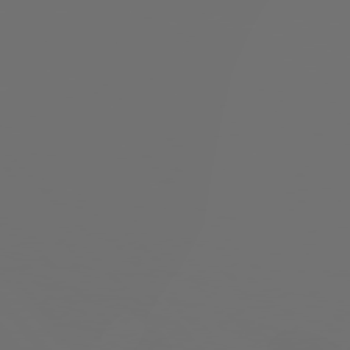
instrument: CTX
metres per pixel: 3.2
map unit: Hpe
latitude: 76.2333
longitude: -140.9513
